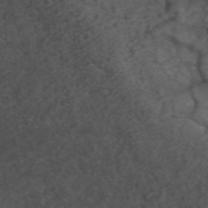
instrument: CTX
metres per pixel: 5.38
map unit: ANa
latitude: 44.1200
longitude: 26.7463
